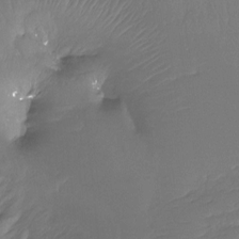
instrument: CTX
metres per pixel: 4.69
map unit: Htu
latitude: -13.3510
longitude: -45.8583
